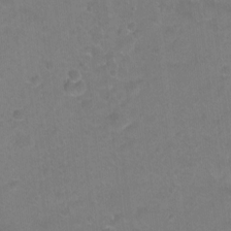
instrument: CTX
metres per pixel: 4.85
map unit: Ht
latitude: -5.6155
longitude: -36.3090
